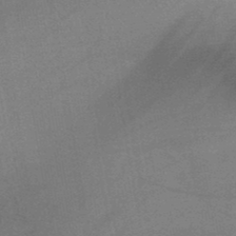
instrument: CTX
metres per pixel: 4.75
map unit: lHb
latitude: -45.0486
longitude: 64.6519
